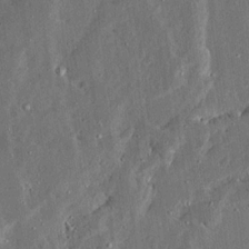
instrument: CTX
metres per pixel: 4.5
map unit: Ave
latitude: 13.6505
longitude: -137.2537
